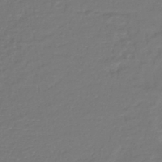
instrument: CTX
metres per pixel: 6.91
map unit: lHb
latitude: -42.7652
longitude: 77.1998
